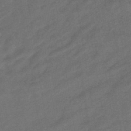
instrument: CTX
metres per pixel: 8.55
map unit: HNhu
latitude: -46.5007
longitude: 91.2943
